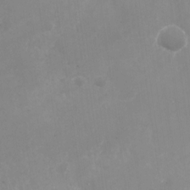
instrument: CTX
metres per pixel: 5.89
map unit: Nhu
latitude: -27.9178
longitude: -75.4615
